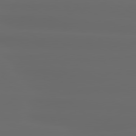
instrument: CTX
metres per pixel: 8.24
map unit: lApd
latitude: 80.6868
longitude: -137.1970
